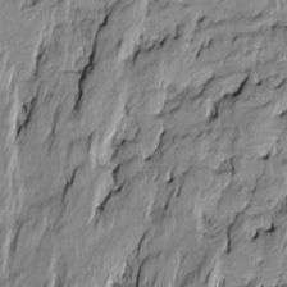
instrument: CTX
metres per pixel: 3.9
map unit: Htu
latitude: -9.9178
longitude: 176.5763
